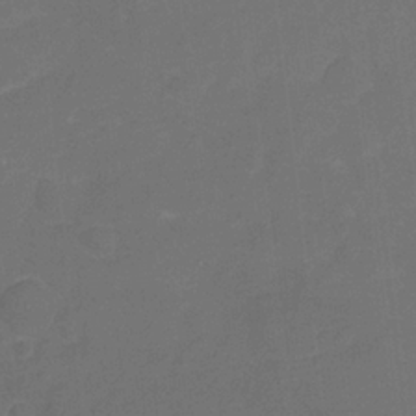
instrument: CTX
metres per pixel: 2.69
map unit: Nhu
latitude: -17.3888
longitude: -56.5167
